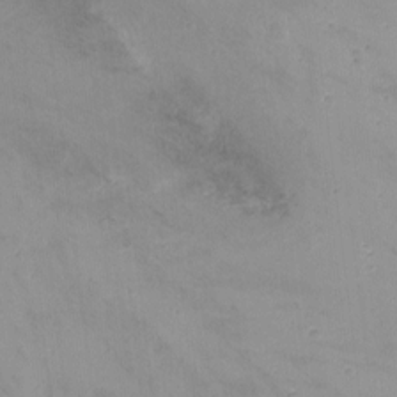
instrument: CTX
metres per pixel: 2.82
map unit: Nhu
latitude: -11.2565
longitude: -37.6127
